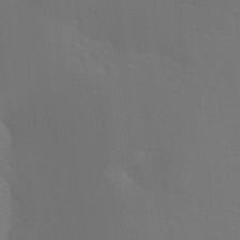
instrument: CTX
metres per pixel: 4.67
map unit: Ht
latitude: -9.7100
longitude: -33.8583
